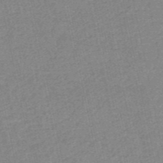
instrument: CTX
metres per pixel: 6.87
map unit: HNb
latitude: -53.2187
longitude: -39.9339
